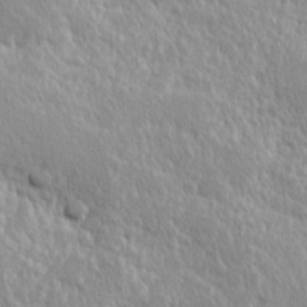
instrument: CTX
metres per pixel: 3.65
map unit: Hve
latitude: 24.5356
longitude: 144.5007
